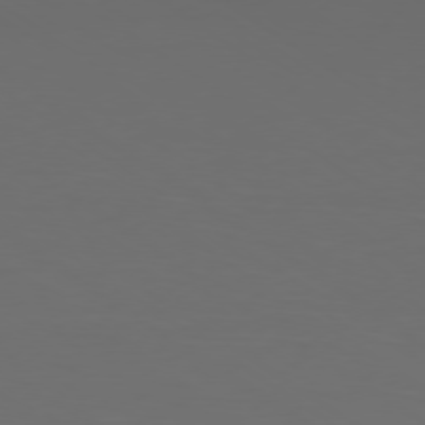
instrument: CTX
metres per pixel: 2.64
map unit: Ap
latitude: -78.8975
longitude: -93.0458
